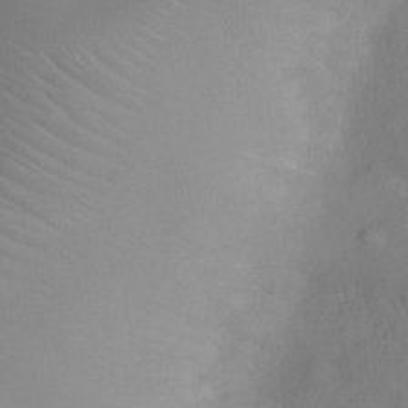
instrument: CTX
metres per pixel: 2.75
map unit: Ht
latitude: -9.4832
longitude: -23.1592
